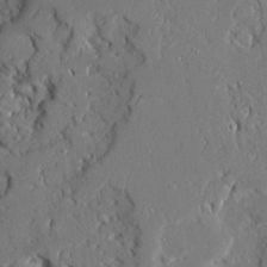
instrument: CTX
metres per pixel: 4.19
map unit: Ave
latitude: 22.8758
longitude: -129.2348
